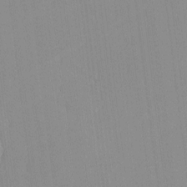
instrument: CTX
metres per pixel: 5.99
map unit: lHvf
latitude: -12.9164
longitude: -103.2159
